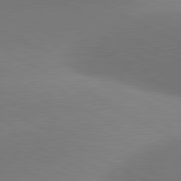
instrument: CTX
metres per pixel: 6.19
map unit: lApd
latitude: 80.9136
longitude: 129.9745
